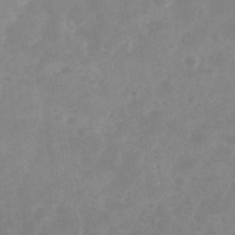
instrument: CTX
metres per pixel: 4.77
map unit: Nhe
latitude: -37.6344
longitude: -113.0836
